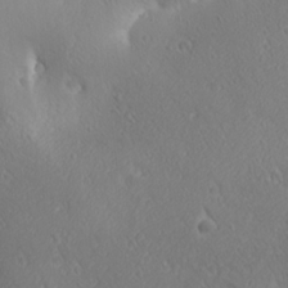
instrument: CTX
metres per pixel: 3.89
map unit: Ave
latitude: 21.3104
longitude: -137.6694
